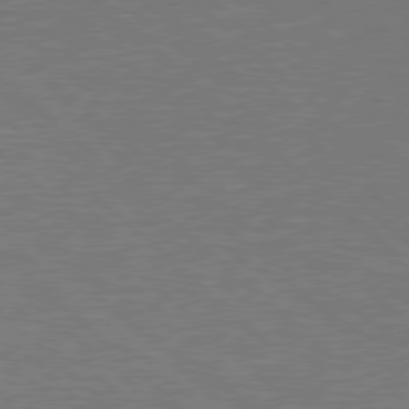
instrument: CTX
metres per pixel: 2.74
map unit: Hpe
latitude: 78.4034
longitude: -122.5735
